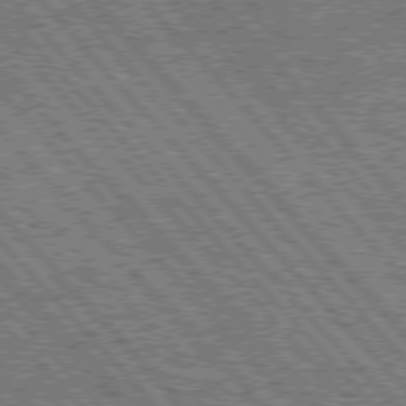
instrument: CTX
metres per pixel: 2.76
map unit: Hpe
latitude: 75.7261
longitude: -126.6680
